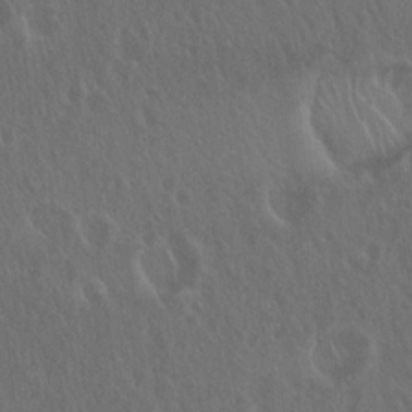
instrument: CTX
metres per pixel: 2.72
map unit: Hto
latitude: 19.3103
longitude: -57.1214
